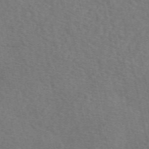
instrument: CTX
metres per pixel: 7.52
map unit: eAb
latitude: 51.0836
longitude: 109.2376
